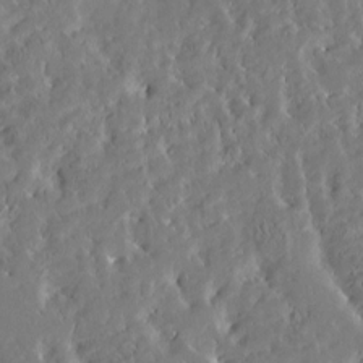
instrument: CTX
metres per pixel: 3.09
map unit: Htu
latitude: -4.0850
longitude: 174.1416
